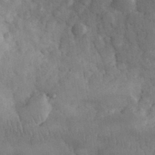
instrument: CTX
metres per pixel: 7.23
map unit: eHh
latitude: 32.0822
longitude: -68.9325
